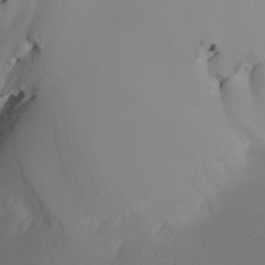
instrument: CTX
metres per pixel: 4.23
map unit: Nhu
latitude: -7.2943
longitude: -95.2915
